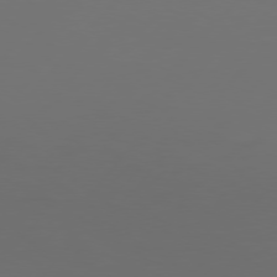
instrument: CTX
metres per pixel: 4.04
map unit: Hpe
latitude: 76.1955
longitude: -138.1578
